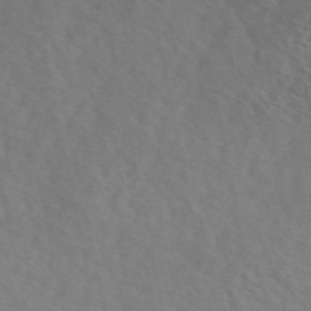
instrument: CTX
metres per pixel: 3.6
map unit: ANa
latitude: 49.6316
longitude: -73.1404
